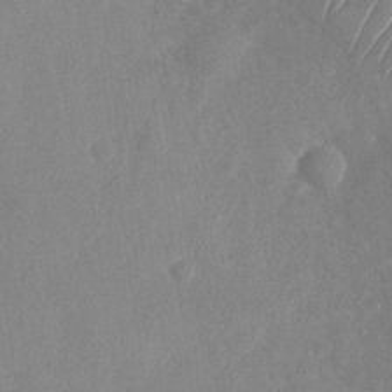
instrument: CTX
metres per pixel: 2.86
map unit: Nhu
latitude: -29.8422
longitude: -60.2144
